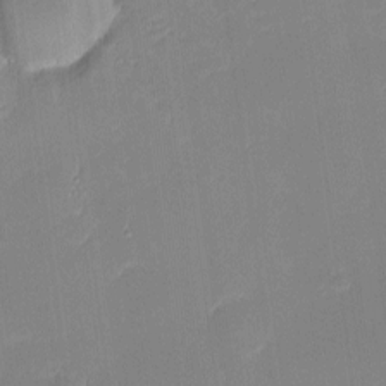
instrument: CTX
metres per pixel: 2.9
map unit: eHh
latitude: -1.4266
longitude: -83.7638
